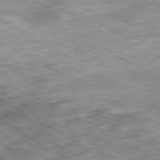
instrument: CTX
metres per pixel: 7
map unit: Hpe
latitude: -80.3495
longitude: 22.5763
